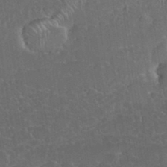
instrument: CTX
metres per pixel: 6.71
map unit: eHh
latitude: 36.8947
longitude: -61.3859
